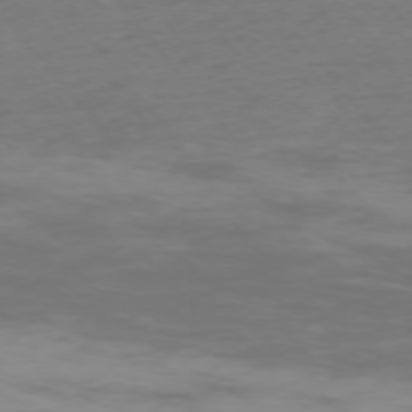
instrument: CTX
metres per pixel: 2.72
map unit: Ap
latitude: -75.8234
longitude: -83.1781
